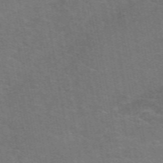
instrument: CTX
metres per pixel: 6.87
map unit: eAb
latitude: 50.6868
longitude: 105.4076
